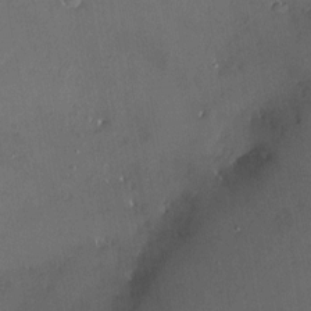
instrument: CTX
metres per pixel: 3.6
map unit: HNhu
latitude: 5.0458
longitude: 14.4062
